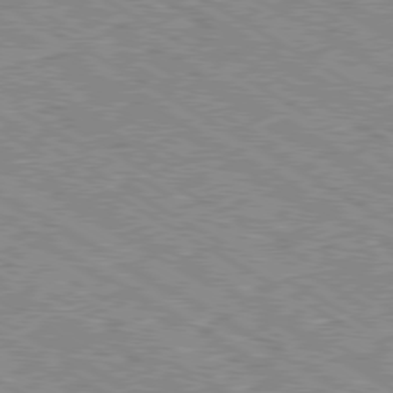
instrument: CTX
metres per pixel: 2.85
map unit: Ap
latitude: -80.2929
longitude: -50.8191
